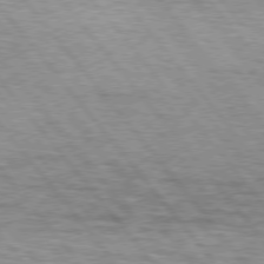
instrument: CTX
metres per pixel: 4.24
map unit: lApd
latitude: 75.4615
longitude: -82.0444
